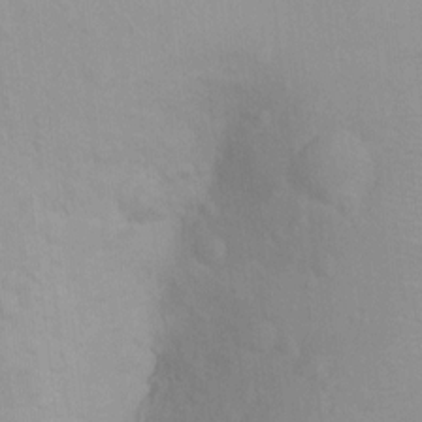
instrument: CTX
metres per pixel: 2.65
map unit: Ht
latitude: 5.9339
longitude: -28.9891
